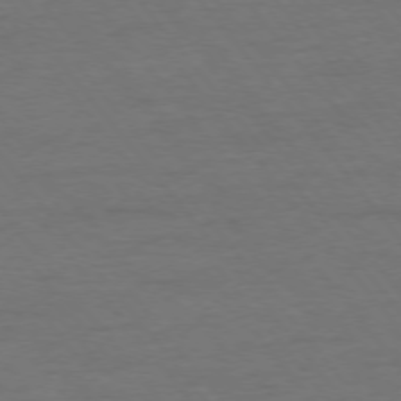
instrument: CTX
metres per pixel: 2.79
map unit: Ap
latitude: -76.4251
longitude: -88.9703
